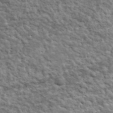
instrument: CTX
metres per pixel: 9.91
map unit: lHvf
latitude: 38.4790
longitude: -88.6302
